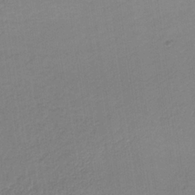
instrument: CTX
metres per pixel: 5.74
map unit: lHb
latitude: -34.2362
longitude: 64.7086
